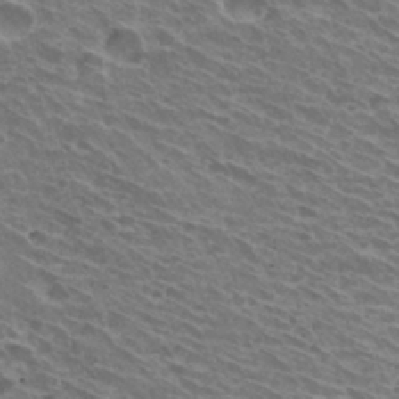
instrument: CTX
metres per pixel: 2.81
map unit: Hto
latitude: 31.6127
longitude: -42.6680
